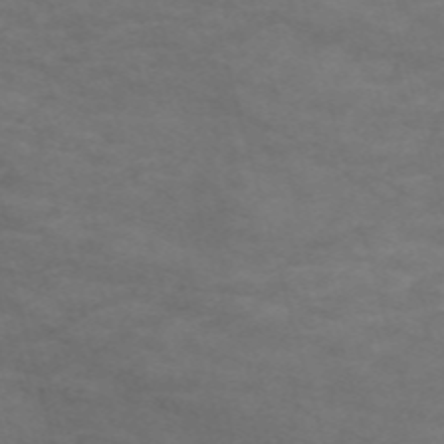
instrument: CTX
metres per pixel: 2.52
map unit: Nve
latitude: -59.5021
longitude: 58.9352
